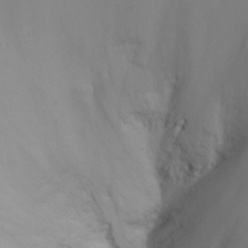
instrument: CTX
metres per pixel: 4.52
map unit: eHh
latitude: 24.5923
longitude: -64.0633
